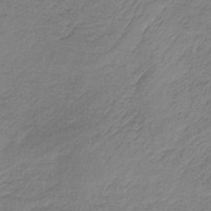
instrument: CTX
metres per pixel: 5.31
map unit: HNb
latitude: -34.0661
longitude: 63.0675
